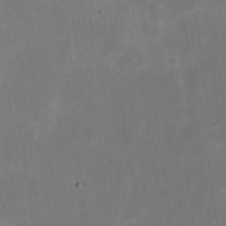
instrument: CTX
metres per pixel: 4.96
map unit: eHh
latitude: 20.6680
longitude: -70.2900
